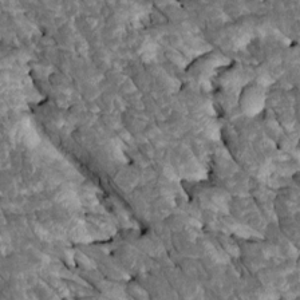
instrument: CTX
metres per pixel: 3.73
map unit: Htu
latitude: 1.4615
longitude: 144.0472
